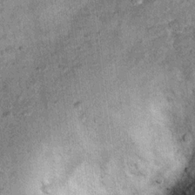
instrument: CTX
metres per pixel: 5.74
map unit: Ht
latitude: 11.3671
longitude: -38.8569
